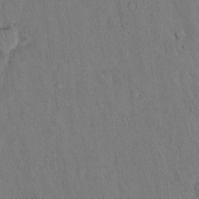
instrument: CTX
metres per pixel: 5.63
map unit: Hto
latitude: 14.4034
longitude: -59.9150
